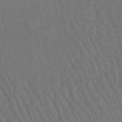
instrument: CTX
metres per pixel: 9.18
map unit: lHb
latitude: -46.9352
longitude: 77.0109
